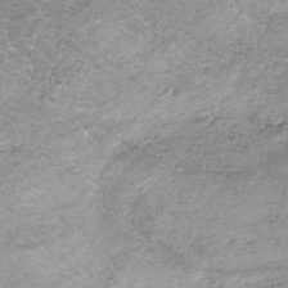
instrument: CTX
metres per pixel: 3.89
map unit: lHb
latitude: -36.9730
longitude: 65.9556
